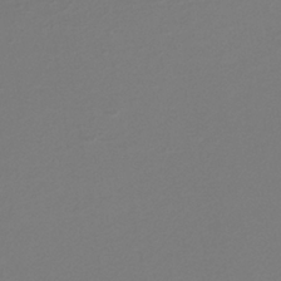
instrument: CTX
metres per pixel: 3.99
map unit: lHb
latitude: -34.4818
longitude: 61.1053
